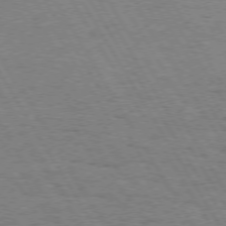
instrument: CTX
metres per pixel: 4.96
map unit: Hpe
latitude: 73.2726
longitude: -143.1403
